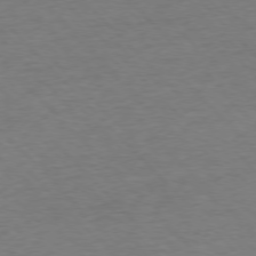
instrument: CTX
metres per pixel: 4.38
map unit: Ap
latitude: -76.6518
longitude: -94.9514
